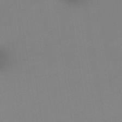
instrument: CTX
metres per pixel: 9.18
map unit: eHb
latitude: -49.2754
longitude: 67.6722
